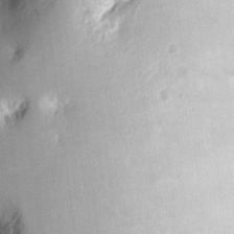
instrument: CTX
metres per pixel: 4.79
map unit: eHh
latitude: 8.2901
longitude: -75.1781
